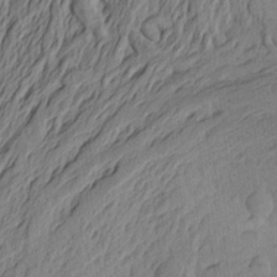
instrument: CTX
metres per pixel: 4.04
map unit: Aa
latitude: 22.5924
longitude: -143.3104
